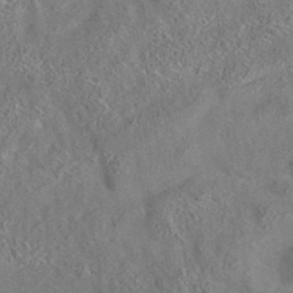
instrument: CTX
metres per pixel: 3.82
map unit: eAb
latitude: 35.6127
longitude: 112.0472
